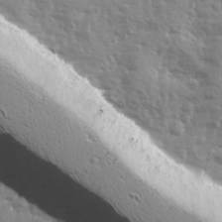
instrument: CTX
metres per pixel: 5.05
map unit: Ave
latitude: 12.8569
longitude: -102.0444
